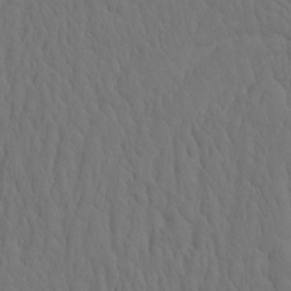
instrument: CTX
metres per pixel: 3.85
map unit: eHh
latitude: -2.5573
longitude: 15.0865
